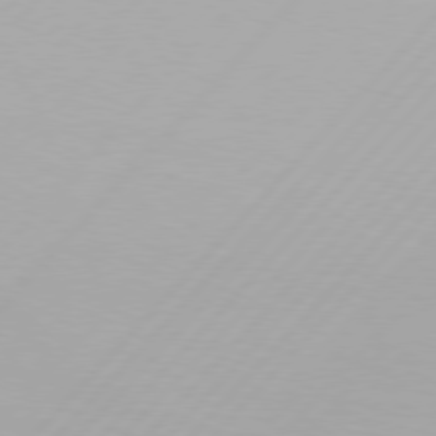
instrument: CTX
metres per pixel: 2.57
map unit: Hpe
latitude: 77.2159
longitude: -138.0633
